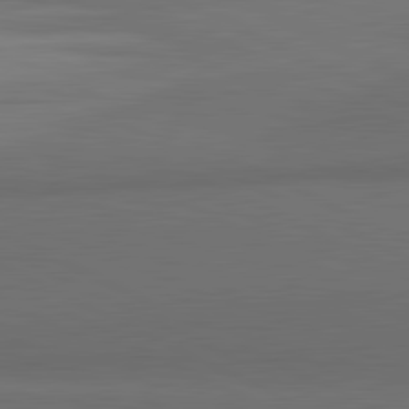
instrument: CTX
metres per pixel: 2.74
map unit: lApd
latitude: 81.9717
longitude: 158.6329
